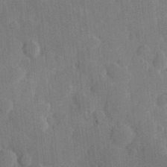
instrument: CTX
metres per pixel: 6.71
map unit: Hve
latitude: 25.2537
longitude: 149.3510
